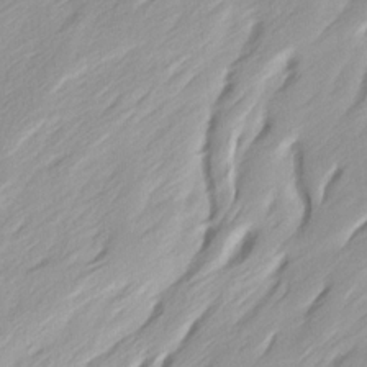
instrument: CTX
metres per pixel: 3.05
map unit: Ave
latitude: 15.6127
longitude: -136.4412
